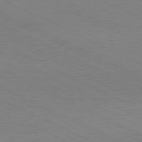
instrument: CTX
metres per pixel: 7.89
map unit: Hpe
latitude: -81.1242
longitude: 13.7667
